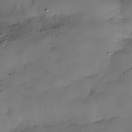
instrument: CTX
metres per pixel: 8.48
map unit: Nhe
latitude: -34.8597
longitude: -144.0444
